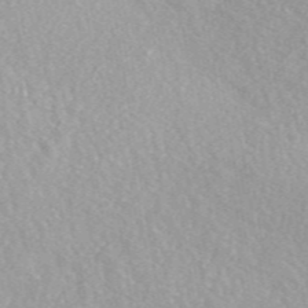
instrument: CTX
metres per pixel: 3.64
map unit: eAb
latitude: 48.8569
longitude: 119.0864
